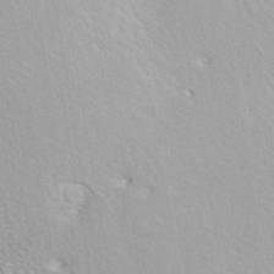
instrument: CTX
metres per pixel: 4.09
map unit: ANa
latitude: 41.4237
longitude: 18.6141
